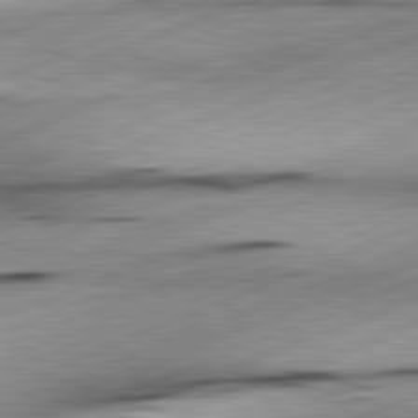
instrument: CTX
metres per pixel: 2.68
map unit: lApd
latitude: 81.7261
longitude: -165.7639
